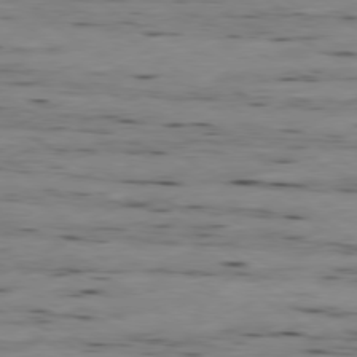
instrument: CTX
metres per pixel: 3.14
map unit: Ap
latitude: -79.5399
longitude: -101.5560
